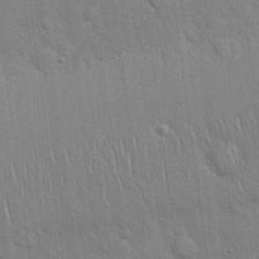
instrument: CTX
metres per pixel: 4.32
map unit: Hto
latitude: 18.8947
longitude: -51.7260
